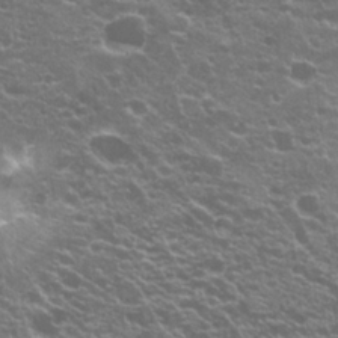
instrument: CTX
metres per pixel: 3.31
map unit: Hto
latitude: 20.7247
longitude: -35.0458
